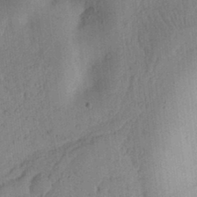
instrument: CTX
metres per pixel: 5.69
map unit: Ht
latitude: 11.8772
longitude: -74.3845
